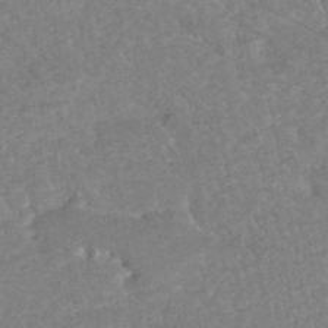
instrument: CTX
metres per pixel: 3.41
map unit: HNhu
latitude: -46.9352
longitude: 98.1795
